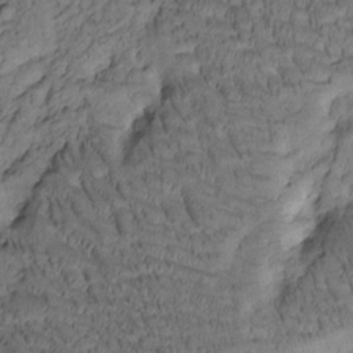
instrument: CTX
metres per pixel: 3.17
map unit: Htu
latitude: -3.7099
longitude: 173.2943
